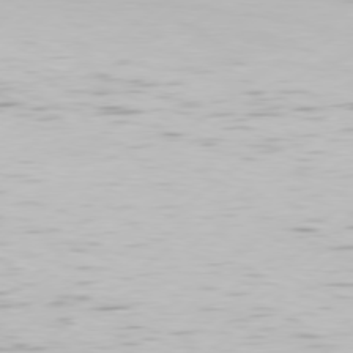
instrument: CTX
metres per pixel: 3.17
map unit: Hpe
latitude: 77.5182
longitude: -130.2523
